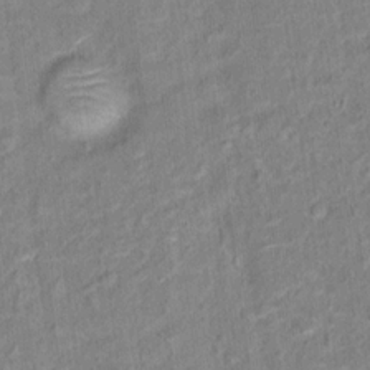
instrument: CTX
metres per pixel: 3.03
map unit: Ht
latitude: 14.4034
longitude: -39.3104
